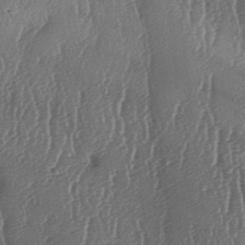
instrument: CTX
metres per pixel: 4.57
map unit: lAa
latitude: -7.1242
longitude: -129.5938
